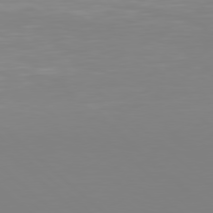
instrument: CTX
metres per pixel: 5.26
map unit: Hpe
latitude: 78.1389
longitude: -132.7246
